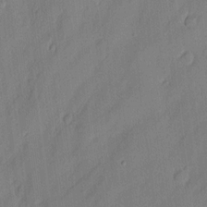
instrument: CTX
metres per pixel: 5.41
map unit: eHh
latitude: 4.3467
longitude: -76.9324
